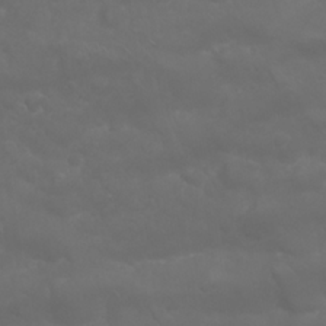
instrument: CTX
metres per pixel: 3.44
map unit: Nhu
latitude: 23.5938
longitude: -61.3104
